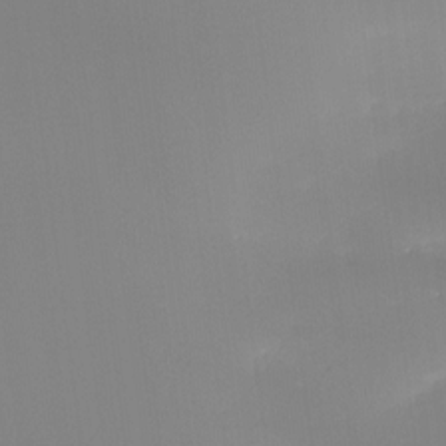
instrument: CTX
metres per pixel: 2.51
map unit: Ht
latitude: -15.6155
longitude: -45.3481
